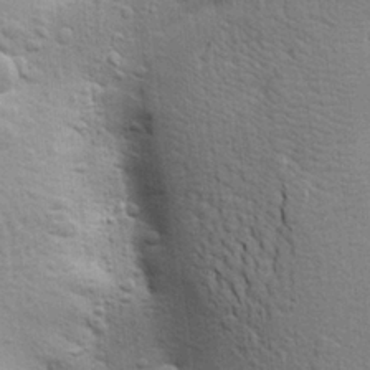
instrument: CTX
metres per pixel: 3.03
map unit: Aa
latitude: 24.4223
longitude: -146.8947
